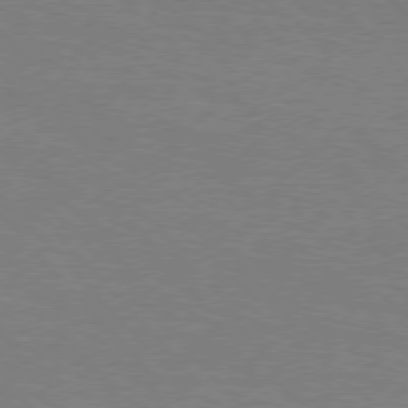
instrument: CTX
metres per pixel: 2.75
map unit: Hpe
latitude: 75.9339
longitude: -140.6301
